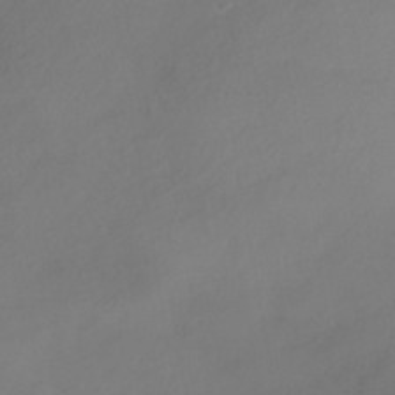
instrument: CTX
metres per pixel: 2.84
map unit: HNhu
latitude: -41.7100
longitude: 106.7652
